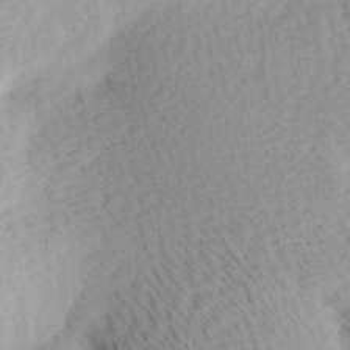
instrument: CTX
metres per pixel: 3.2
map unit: Ave
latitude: 11.0648
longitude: -107.2915
